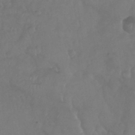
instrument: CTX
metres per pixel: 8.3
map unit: Nhu
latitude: 28.9136
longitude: -56.6301
